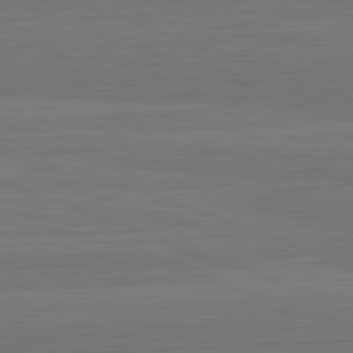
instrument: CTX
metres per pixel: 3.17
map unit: lApd
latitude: 82.5734
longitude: 165.7478
